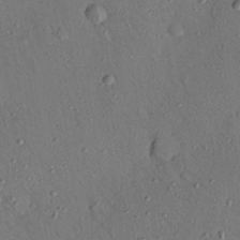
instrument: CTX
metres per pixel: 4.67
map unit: Nhu
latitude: 25.0080
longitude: -73.5749
